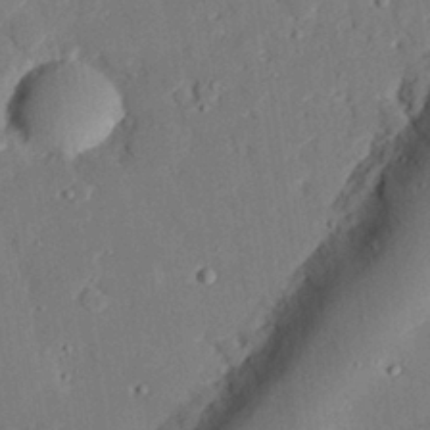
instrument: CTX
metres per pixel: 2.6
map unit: eHh
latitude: 28.8947
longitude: -81.2915
